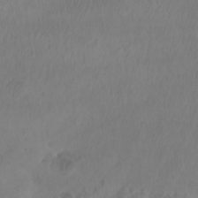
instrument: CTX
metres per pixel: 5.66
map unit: Aa
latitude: -12.5007
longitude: -68.4223
